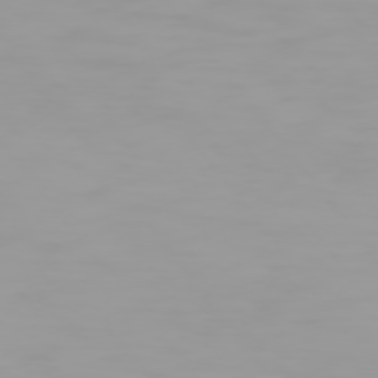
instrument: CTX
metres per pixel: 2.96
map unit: Hpe
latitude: 74.5168
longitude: -129.2915
